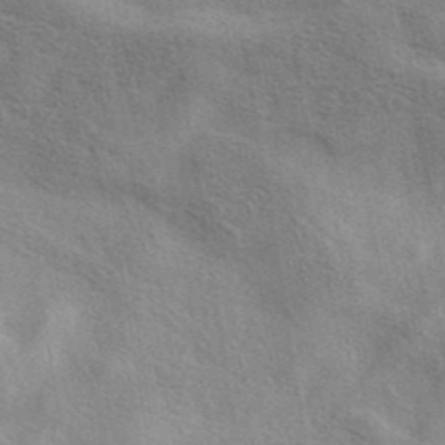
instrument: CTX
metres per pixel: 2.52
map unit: eAb
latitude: 40.8569
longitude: 104.0472
